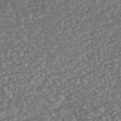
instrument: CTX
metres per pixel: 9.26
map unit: ANa
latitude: -42.3684
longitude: 108.4440
